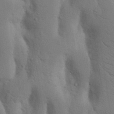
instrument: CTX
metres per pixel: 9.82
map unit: Nhu
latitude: 18.4223
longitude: -76.0444
